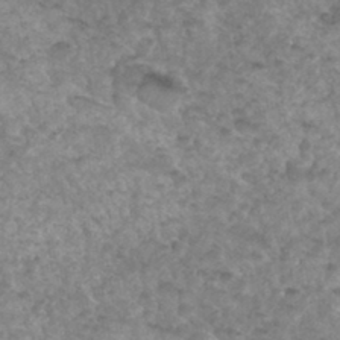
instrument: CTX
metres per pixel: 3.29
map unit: Hto
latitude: 34.2711
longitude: -49.6505
